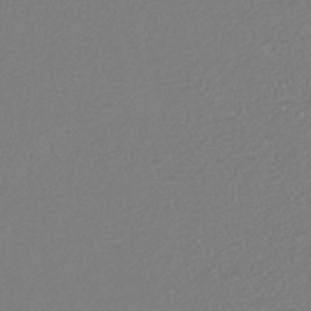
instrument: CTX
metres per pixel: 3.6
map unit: lHb
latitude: -43.4643
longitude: 79.6155
